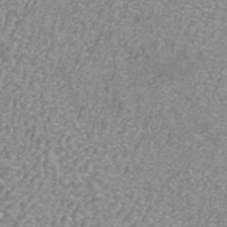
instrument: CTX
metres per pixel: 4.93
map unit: ANa
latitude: 42.5924
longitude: 25.7855
